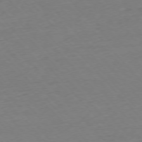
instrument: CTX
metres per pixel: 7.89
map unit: Ap
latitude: -76.4629
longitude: -80.7057
